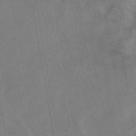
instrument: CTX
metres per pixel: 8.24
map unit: eAb
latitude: 43.1403
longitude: 104.1228
